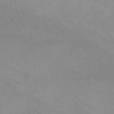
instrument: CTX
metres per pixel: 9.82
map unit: eHh
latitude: -8.9542
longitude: -67.7449
